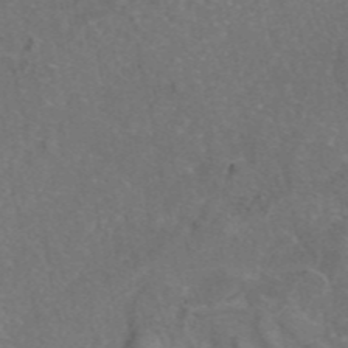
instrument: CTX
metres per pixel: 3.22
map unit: eAb
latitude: 47.0459
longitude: 109.9745
